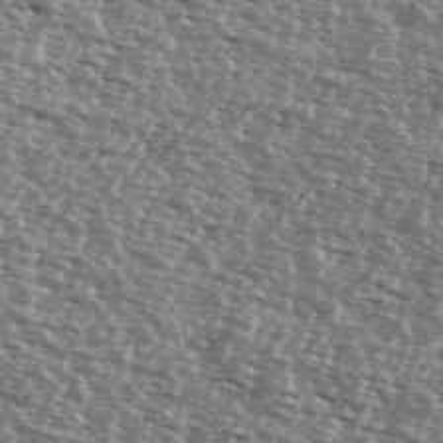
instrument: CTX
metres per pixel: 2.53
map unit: Ave
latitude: 39.2537
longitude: -112.3467
